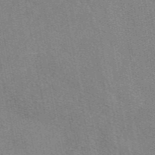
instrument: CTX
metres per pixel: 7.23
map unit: eAb
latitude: 47.2348
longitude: 114.5007
